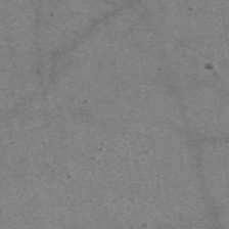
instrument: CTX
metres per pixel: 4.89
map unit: eAb
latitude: 48.0255
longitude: 115.6533
